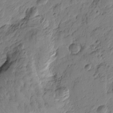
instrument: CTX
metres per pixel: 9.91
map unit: Htu
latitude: -3.8422
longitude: -178.5735
